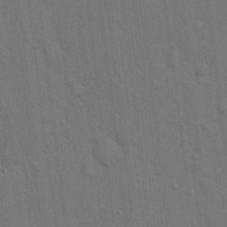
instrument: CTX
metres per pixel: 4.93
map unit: Hto
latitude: 15.1781
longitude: -57.8205
